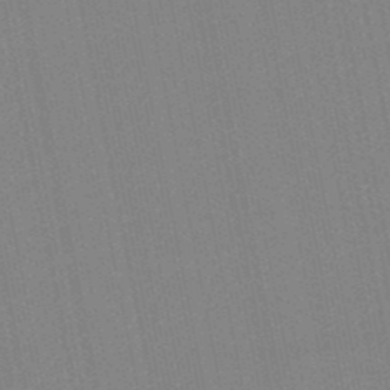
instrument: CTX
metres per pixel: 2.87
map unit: lHb
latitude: -49.3132
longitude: 80.3307
